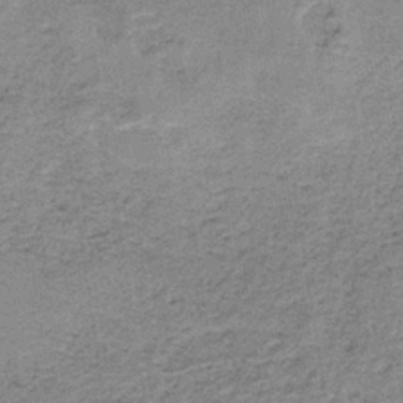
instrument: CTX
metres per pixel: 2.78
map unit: HNb
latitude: -35.1053
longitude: 54.1606
